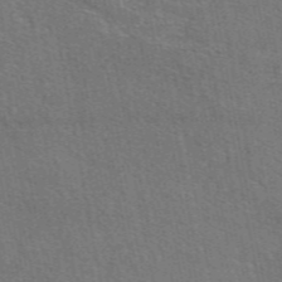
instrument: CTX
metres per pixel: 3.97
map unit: eAb
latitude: 49.5371
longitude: 115.5210
